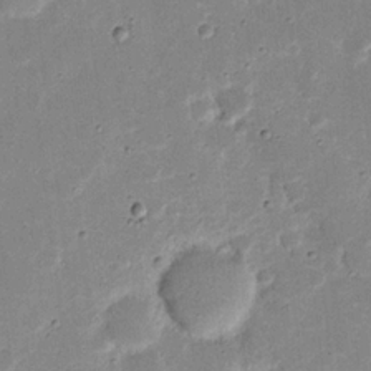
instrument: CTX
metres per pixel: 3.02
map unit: Nhu
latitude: 18.3467
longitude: -74.4412
